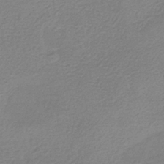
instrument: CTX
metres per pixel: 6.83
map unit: HNb
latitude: -33.7478
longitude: 55.5966
